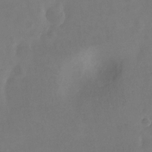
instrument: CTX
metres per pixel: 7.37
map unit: Hto
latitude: -12.8975
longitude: -40.7624
